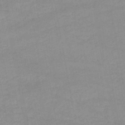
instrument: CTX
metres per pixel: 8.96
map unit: lHb
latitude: -46.4440
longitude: 62.0094
